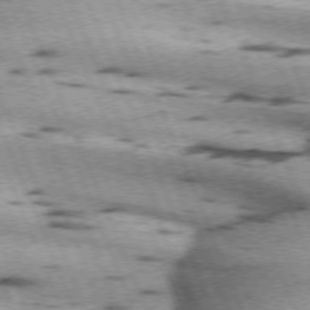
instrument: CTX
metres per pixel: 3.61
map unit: lApd
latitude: 72.2712
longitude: -53.6694
